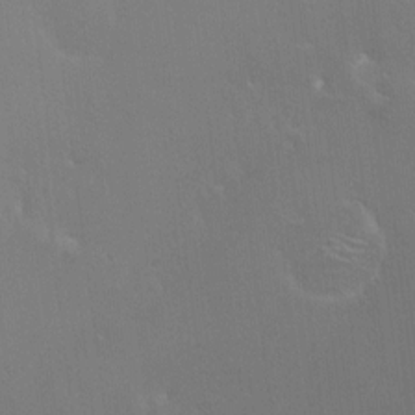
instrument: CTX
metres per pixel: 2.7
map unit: HNhu
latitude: 5.7450
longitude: 8.6329
